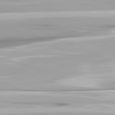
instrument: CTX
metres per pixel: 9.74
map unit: lApd
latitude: 81.7261
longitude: -139.7072
